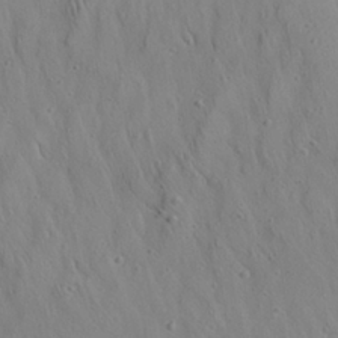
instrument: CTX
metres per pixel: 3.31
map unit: Aa
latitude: 26.0822
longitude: -142.1767
